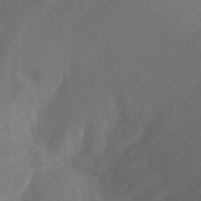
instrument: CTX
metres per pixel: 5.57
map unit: Ht
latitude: -3.5021
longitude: -62.2145
